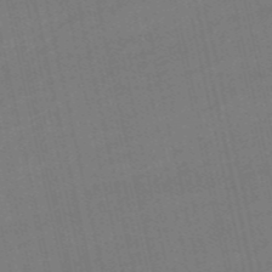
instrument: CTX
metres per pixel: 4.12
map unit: HNb
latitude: -55.2376
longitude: -41.2914
